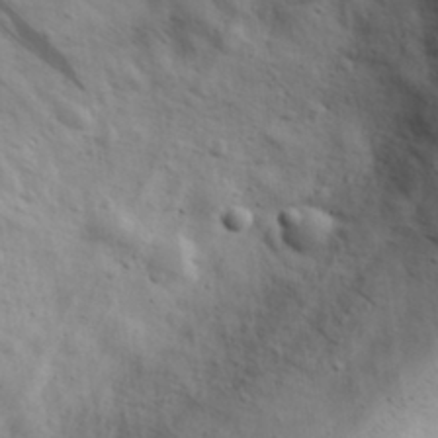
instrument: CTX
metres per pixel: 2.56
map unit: eHh
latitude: 31.7450
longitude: -72.9514
